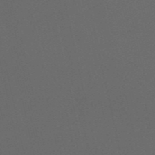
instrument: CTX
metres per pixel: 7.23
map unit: HNb
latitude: -53.5399
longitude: -42.0255
